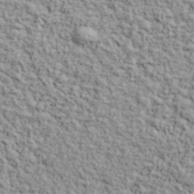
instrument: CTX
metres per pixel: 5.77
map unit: lHvf
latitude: 38.5168
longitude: -90.5357
